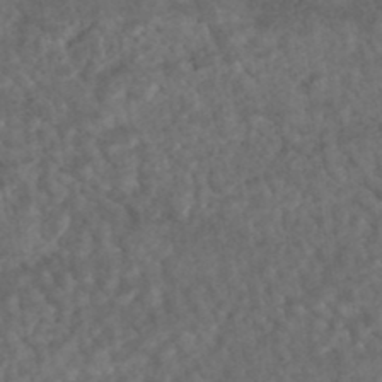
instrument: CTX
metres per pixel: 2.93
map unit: HNhu
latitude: -45.5399
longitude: 106.6708
